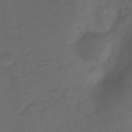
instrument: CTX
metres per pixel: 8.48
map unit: Ht
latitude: -10.7652
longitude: -35.3670
